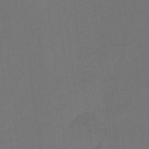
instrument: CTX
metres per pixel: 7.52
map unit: Hto
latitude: 3.9906
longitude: -32.7813
